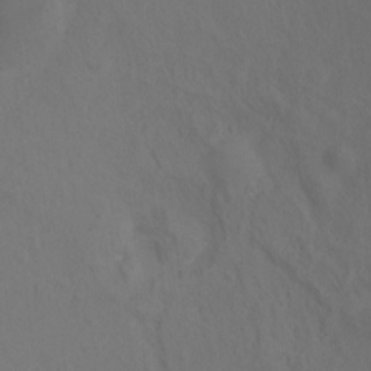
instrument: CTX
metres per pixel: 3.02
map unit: Ht
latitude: 1.8016
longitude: -34.4412
